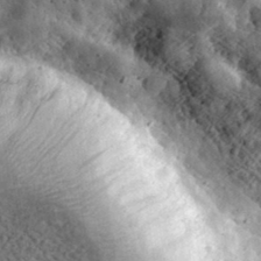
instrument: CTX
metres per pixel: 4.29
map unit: eHh
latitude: 34.1766
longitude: -79.2726
